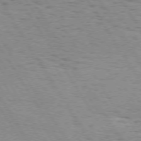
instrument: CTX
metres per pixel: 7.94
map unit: Hpe
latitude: 73.1404
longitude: -143.5371
